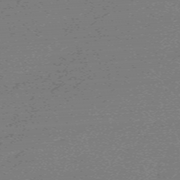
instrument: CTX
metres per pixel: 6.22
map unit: eHh
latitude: -61.9745
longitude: 51.8611
